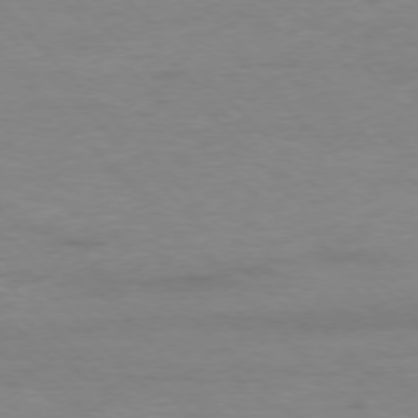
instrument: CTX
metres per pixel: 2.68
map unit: Ap
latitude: -77.1998
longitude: -83.0647
